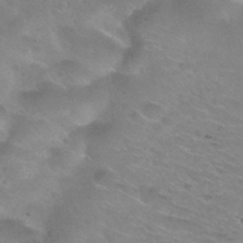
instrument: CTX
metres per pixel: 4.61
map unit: Hto
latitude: 31.5183
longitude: -47.7072
